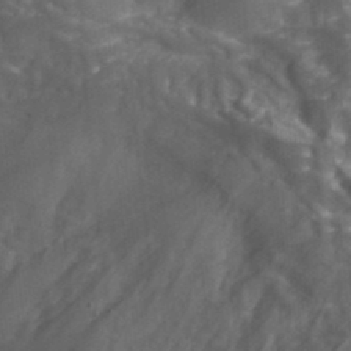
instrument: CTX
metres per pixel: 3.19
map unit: Hto
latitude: 35.8016
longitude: -46.6113
